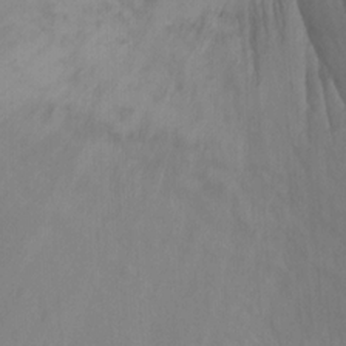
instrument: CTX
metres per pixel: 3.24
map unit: Ht
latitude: -2.0661
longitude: -33.9150
